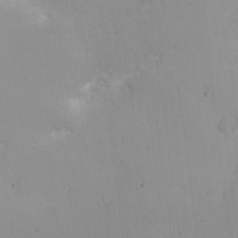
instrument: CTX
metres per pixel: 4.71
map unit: Nhu
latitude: 21.1403
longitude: -71.7261
